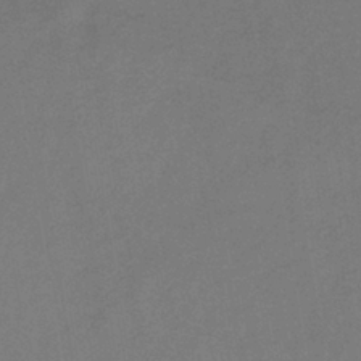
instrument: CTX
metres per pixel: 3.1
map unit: lHb
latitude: -39.5588
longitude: 69.5210
